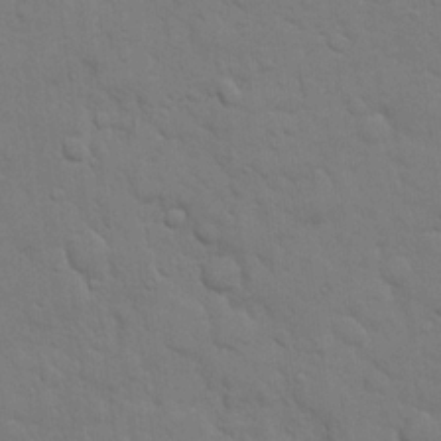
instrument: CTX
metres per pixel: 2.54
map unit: eHh
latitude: 18.9702
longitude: -62.8947
